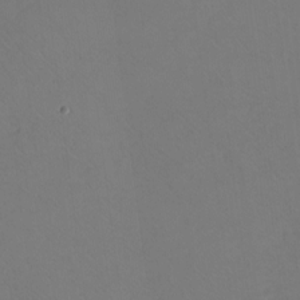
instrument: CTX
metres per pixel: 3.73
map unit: eHh
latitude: -8.9353
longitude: -67.3859
